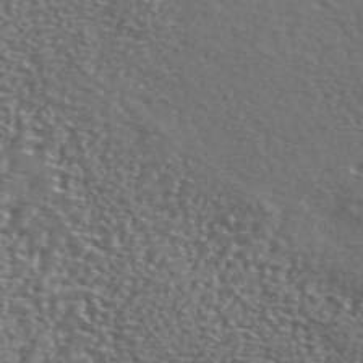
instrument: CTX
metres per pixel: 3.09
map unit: ANa
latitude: 41.4426
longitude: -86.8002
